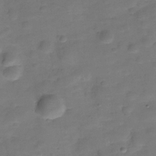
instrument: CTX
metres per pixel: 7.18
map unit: Hve
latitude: -30.0661
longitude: 93.0108
